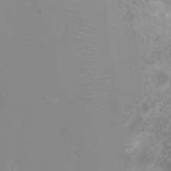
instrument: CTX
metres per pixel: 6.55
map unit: Ht
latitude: 2.9702
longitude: -25.0647
